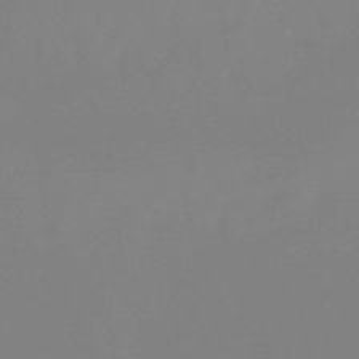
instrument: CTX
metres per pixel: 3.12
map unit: lHb
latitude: -48.7841
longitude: 68.1605
